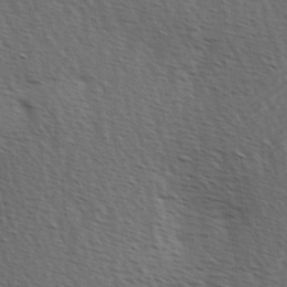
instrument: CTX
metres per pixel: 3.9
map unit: Hve
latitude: 2.8380
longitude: -123.7827
